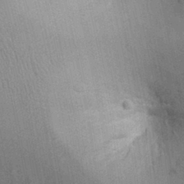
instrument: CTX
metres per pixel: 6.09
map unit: Ht
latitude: -2.6896
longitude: -15.5560
